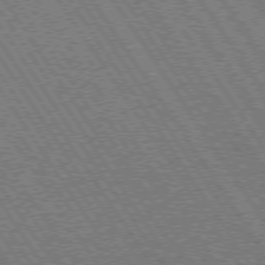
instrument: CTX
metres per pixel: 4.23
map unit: Hpe
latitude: 73.7828
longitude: -141.4426
